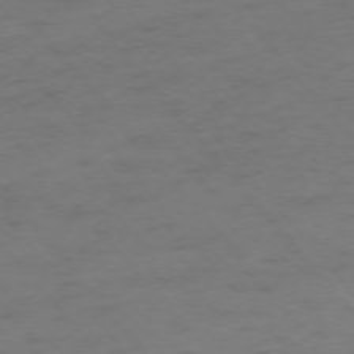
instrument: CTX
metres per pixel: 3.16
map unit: Ap
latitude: -75.5211
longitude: -66.3656
